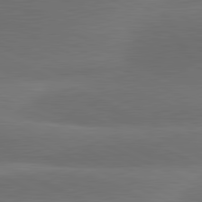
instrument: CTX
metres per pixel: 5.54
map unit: lApd
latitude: 81.2348
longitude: 138.7841
